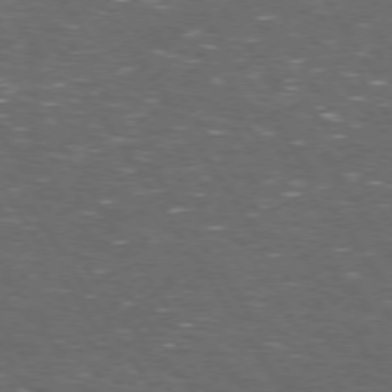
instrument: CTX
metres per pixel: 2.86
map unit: Hpe
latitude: 73.0270
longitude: -124.8758
